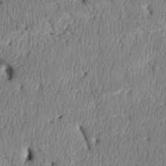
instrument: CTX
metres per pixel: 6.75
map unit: Htu
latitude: 3.2915
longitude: 149.9178
